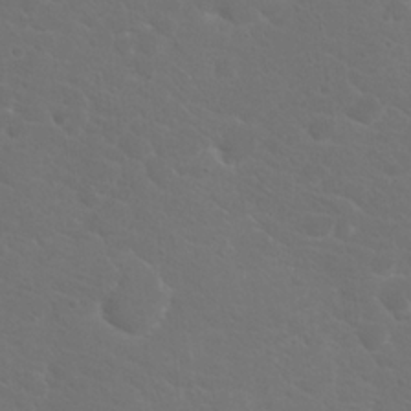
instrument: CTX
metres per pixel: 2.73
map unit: Hto
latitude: 18.9702
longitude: -36.4979
